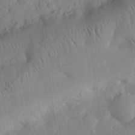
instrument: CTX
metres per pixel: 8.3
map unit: eHh
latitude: 28.4223
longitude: -76.7246
